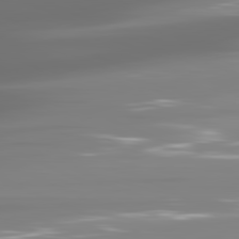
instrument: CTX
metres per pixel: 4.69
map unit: lApd
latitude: 81.4237
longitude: -137.5182
